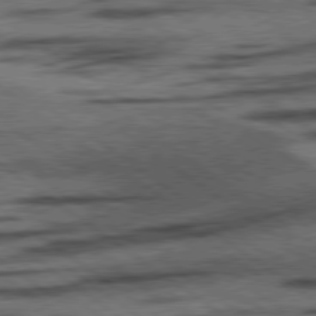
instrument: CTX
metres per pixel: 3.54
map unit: lApd
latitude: 78.3090
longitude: -53.4616
